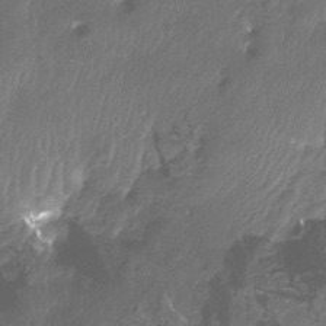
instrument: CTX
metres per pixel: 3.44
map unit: Htu
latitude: -13.5021
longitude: -47.1215
